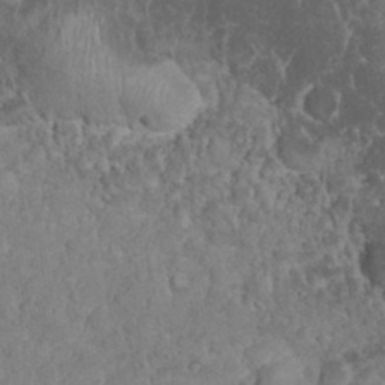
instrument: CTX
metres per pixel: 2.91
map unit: eHh
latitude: 32.3656
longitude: -64.3467
